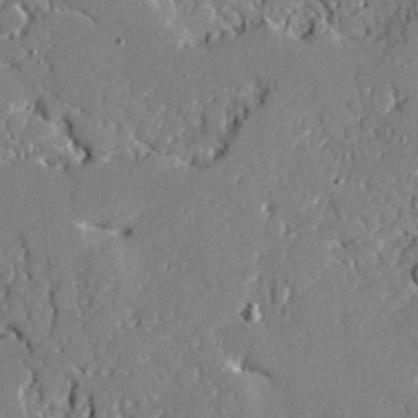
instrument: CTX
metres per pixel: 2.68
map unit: Ave
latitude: 19.2348
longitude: -127.9339
